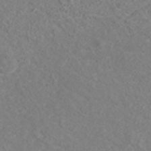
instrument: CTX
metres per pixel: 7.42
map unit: ANa
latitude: 41.6127
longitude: 29.1053
